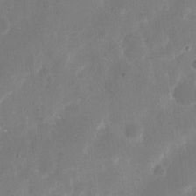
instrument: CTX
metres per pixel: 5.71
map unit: eHh
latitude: 8.4601
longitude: -68.9892
